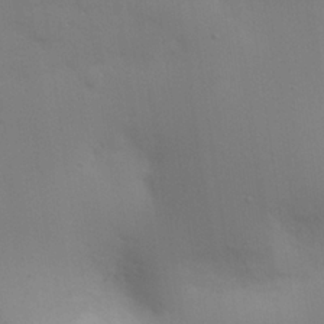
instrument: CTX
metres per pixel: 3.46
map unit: eHh
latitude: 25.7260
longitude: -70.0444
